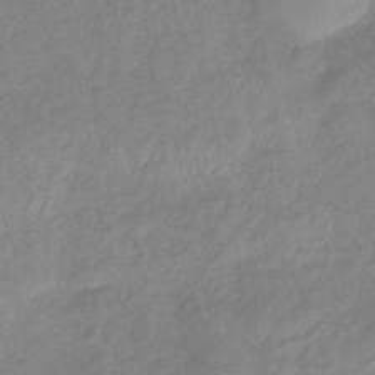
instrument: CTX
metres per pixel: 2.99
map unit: eHb
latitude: -40.9164
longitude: 80.7086
